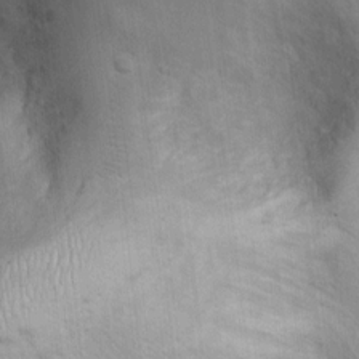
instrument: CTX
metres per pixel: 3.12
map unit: Ht
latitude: -3.2753
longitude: -15.1593
